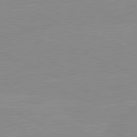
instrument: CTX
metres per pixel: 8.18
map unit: lApd
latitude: 81.4237
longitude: -156.4978
